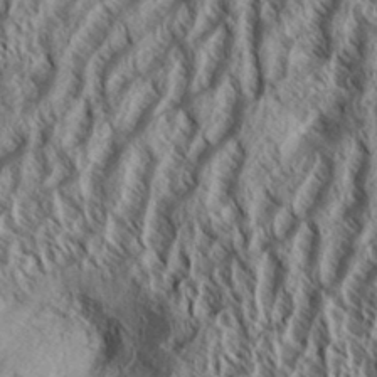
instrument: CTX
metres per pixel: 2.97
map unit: Aa
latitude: 33.7450
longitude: -137.5938
